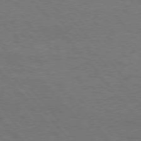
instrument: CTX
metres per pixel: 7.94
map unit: Hpe
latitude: 75.8017
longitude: -152.0255
